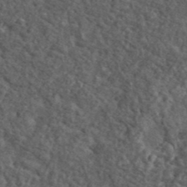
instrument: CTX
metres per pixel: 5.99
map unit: lHvf
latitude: 41.2348
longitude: -89.8395
